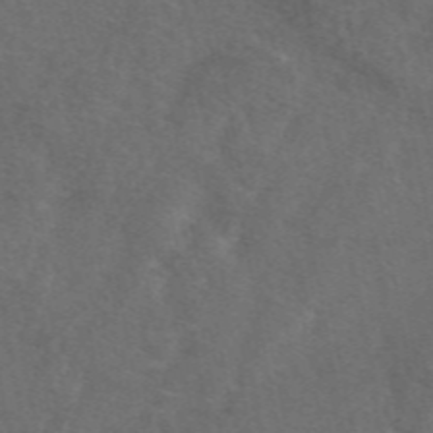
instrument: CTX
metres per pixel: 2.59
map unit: eAb
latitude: 49.7639
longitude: 119.1053
